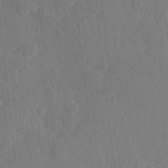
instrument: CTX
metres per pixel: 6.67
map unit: Hve
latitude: 25.6504
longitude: 149.2565
